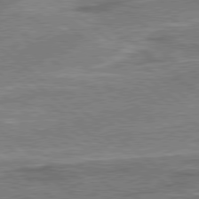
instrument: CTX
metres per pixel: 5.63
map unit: Hpe
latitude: 78.7058
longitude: 174.5762
